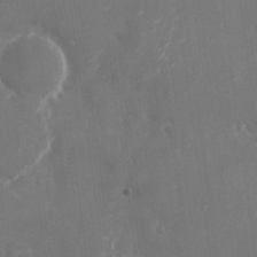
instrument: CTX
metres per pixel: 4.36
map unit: Nhu
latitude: -23.7289
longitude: -72.7436
